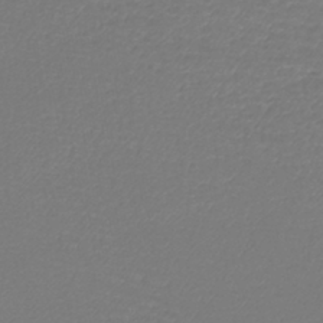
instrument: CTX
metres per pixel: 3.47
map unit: lHb
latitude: -42.6329
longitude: 71.7667
